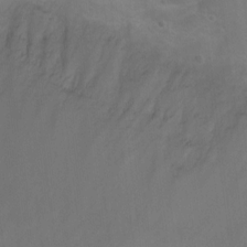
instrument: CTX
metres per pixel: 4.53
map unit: Nhu
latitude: 9.1592
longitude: -22.4979
